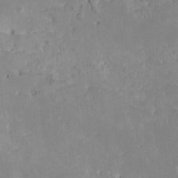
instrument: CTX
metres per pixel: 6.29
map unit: HNhu
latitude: 3.9150
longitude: 4.3495
